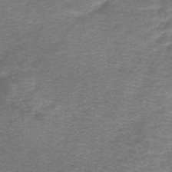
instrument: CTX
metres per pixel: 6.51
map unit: lHb
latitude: -44.1228
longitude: 77.7100
